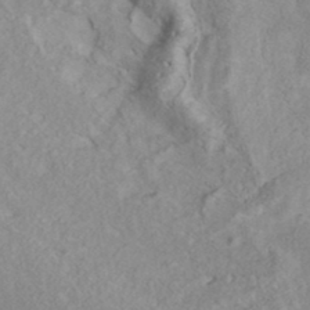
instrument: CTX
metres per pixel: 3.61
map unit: ANa
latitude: 36.4034
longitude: 12.8786
